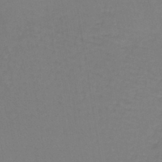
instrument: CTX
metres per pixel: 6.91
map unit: lHb
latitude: -42.3873
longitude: 64.1795
